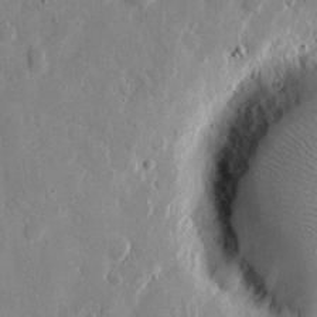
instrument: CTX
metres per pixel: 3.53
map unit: eHh
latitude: 10.9514
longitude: -67.5182
